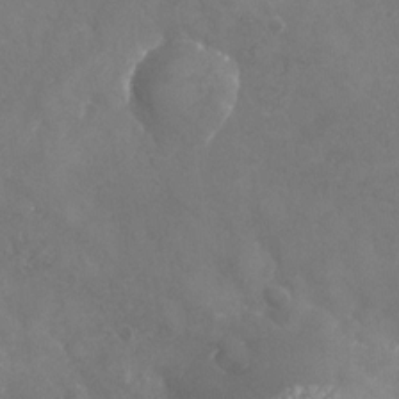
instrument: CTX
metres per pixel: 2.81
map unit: Nhu
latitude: -24.8597
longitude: -57.1403
